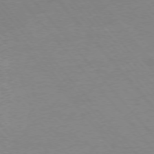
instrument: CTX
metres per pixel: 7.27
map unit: Hpe
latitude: -76.5952
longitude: -15.4427
